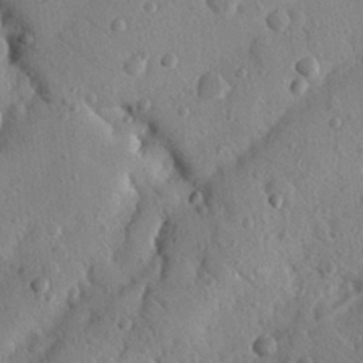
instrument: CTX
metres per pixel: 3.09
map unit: Nhu
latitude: 21.8017
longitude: -75.9717
